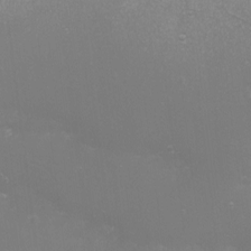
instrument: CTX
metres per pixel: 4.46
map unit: eHh
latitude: -6.9919
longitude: -78.4412
